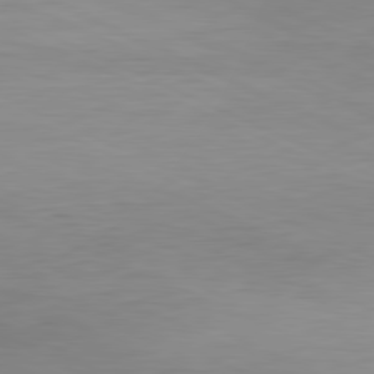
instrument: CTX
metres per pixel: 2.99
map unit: Hpe
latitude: -81.5021
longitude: 12.3117
